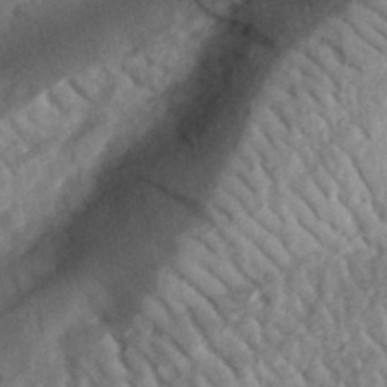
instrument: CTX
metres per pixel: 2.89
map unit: eHh
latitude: 36.3467
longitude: -78.9892
